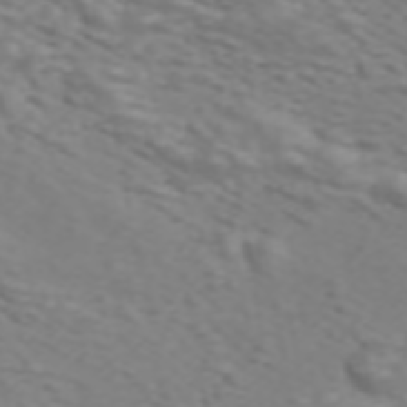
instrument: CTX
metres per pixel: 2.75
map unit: ANa
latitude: 44.8758
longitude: 40.0283
